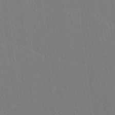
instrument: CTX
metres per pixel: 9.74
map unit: lAvf
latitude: 8.4412
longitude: 168.6518
